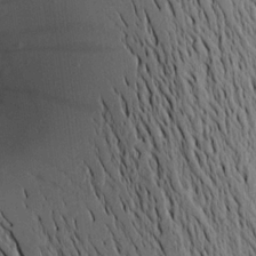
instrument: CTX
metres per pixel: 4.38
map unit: Aa
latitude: 15.5560
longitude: -147.8584
